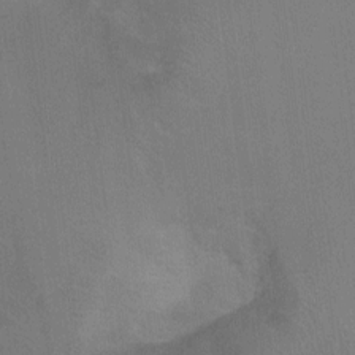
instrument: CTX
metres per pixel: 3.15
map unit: Ht
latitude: -1.4833
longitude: -33.2537
